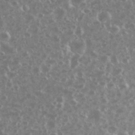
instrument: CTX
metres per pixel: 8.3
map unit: eHh
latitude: 34.5356
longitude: -60.7435
